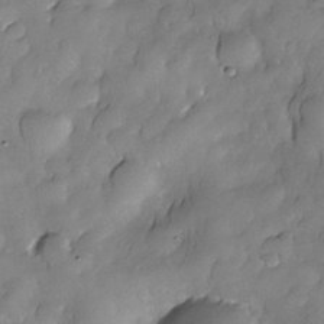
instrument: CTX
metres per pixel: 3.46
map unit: Nhe
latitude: -30.1417
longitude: -140.1199
